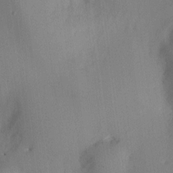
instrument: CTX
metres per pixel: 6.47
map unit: HNhu
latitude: 8.2901
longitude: -3.7260
